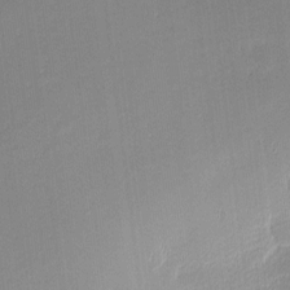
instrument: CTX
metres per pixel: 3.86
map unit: eHh
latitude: -2.4440
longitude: -81.7072
